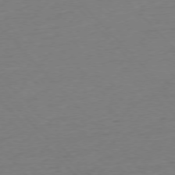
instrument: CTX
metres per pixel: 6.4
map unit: Ap
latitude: -76.8597
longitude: -92.7813
